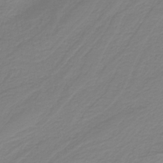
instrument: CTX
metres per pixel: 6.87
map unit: HNb
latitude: -37.8611
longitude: 54.2173
